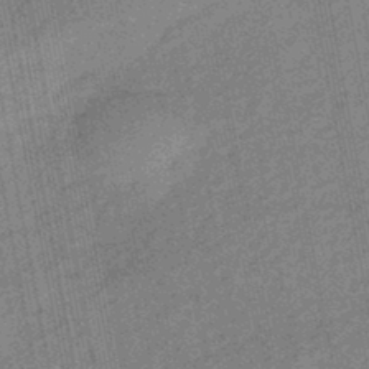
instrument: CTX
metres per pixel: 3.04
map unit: eHb
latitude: -44.4629
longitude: 88.9541
